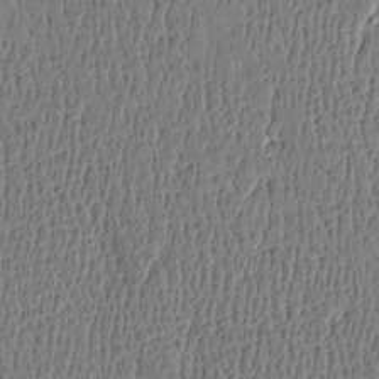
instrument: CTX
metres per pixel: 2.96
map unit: Htu
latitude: -4.7841
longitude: 175.7099
